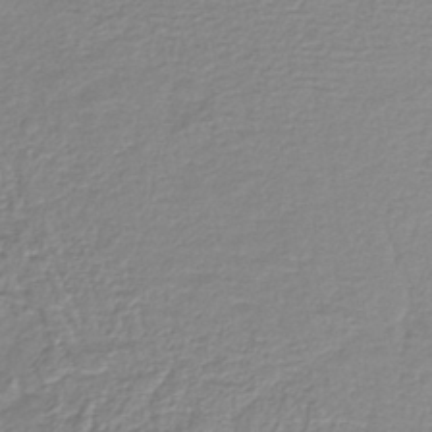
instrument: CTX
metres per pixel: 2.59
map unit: lHb
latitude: -40.3873
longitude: 61.3888
